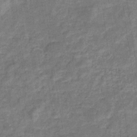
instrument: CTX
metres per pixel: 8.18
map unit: eHb
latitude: -33.5399
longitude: 74.4062
